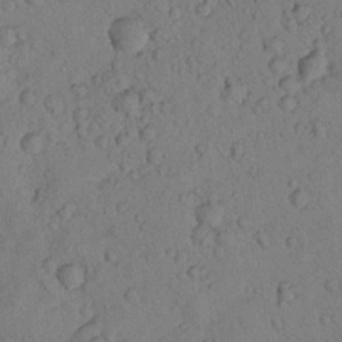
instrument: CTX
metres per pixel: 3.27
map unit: lHvf
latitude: 13.7828
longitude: 177.7856
